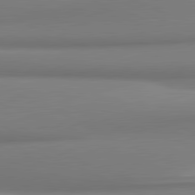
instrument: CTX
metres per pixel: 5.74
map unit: lApd
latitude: 81.5560
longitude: 176.3873
